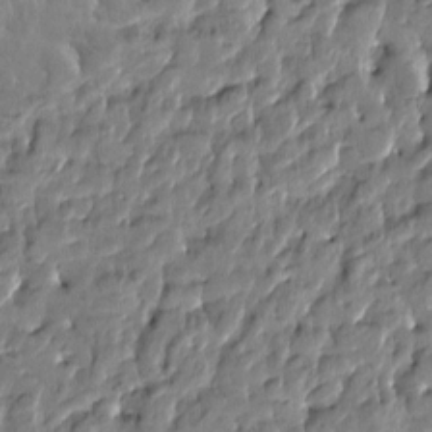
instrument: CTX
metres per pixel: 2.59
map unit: Htu
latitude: -4.5762
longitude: 177.5210
